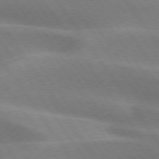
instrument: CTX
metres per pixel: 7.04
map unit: lApd
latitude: 74.7813
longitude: -63.7639
